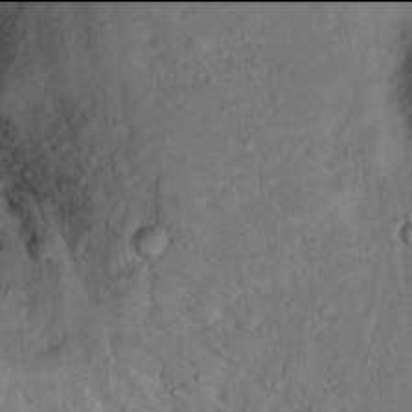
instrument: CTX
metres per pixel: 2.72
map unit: Ht
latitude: 13.9906
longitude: -37.3482
